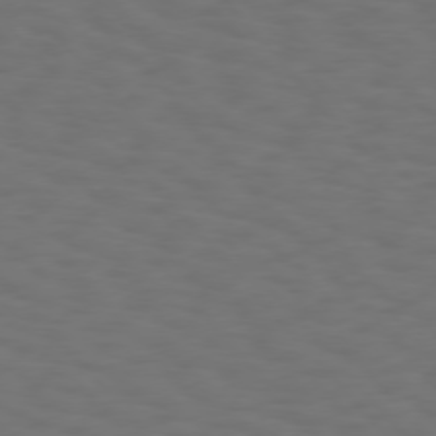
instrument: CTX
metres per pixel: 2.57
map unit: Hpe
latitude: 75.5182
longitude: -133.4049
